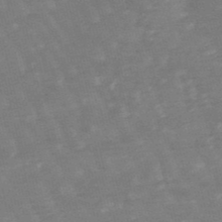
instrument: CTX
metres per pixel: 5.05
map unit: lHb
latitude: -48.3873
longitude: 83.1242
